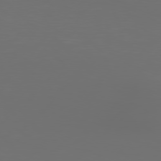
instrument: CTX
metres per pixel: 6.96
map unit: Hpe
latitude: 75.8961
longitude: -129.0836
